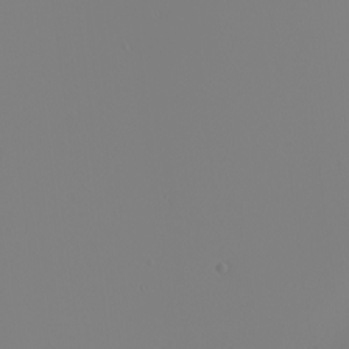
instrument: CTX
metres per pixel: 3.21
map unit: Nhu
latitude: -6.1417
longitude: -96.1011
